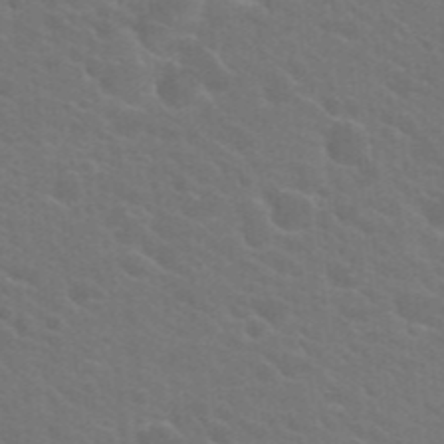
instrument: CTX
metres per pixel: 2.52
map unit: Hto
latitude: 23.5371
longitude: -36.4223
